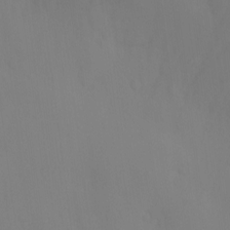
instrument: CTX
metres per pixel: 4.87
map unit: Ht
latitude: -15.4644
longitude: -51.2726
